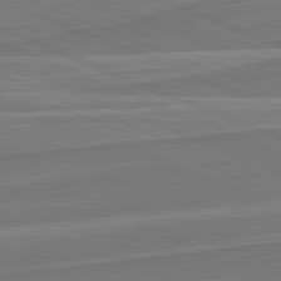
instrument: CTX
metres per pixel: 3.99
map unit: lApd
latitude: 82.1766
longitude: 141.7855
